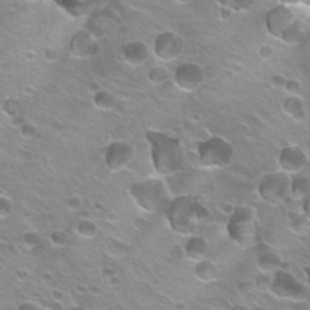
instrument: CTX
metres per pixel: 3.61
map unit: Hto
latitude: 22.3089
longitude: -32.4601
